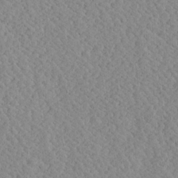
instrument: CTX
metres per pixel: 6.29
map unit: Ave
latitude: 24.1011
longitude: -134.5168
